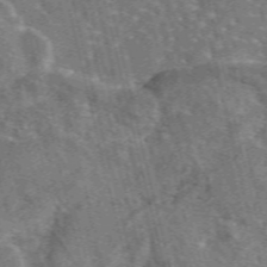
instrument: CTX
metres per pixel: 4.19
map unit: eAb
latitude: 44.6301
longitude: 111.2187
